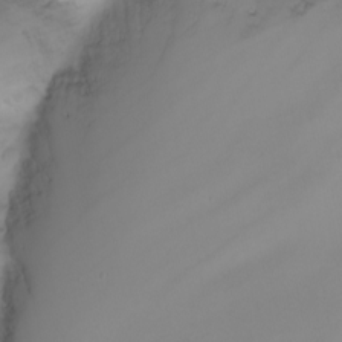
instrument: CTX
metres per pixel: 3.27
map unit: Nhu
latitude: -6.5007
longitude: -85.9339
